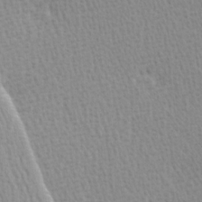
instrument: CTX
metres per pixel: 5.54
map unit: Hve
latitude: 1.6882
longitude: -125.0458
